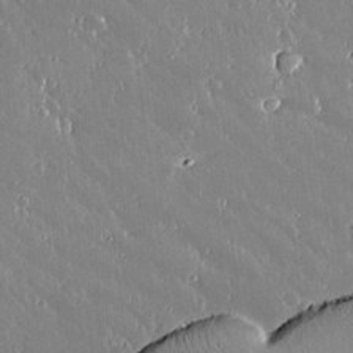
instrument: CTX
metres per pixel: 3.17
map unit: lAvf
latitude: 14.2523
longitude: -128.4223
